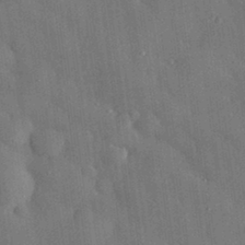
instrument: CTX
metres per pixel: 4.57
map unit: eHh
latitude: 30.7058
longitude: -76.8947
